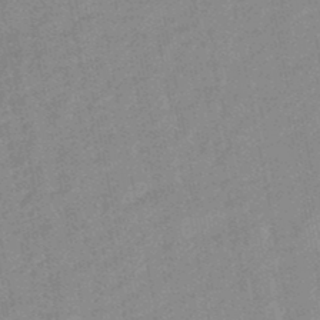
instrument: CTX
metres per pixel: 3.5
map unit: lHb
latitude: -48.0850
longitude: 77.8044
